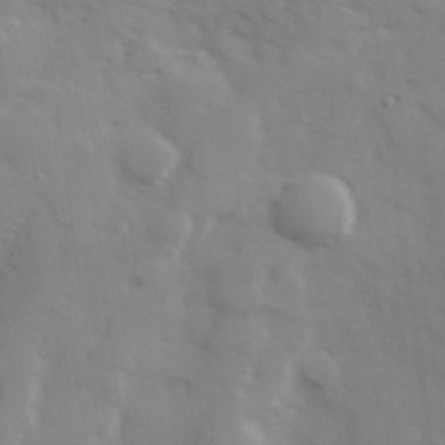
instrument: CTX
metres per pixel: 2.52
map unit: Hve
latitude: 32.5735
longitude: 150.9731
